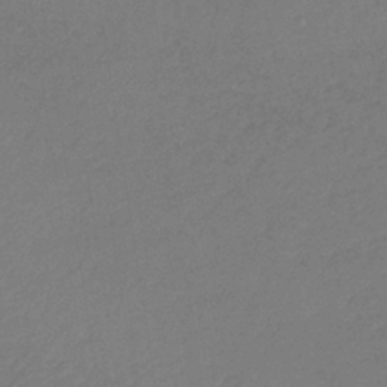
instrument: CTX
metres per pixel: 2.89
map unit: lHb
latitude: -35.5966
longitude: 67.4076
